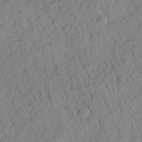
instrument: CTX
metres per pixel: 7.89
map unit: Aa
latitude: 27.6883
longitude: -141.4237
